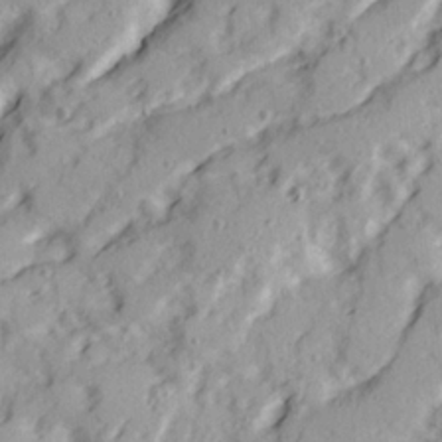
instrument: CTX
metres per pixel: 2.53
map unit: Ave
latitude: 22.0822
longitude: -131.7072
